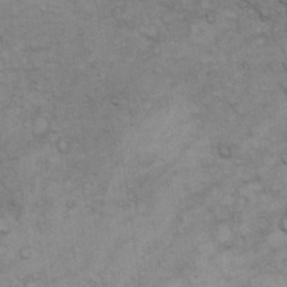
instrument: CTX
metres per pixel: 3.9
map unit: eHh
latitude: 21.9528
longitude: -59.2348
